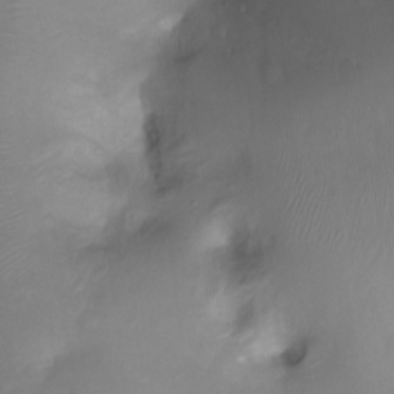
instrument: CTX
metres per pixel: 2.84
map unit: Ht
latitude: -17.3321
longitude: -44.3278
